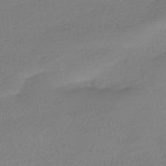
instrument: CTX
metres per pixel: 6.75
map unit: HNhu
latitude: -41.5210
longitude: 97.1809
